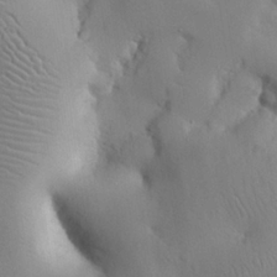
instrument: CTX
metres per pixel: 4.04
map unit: Nhu
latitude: 25.9339
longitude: -72.6302
